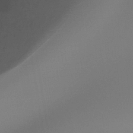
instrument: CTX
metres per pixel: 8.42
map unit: Htu
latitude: -14.8597
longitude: -45.5938
